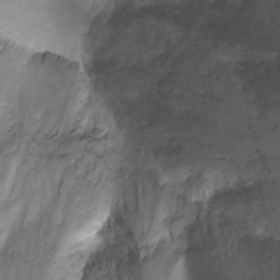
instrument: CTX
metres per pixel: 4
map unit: Nhu
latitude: -8.0472
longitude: -42.4412
